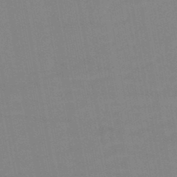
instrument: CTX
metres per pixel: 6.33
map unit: lHb
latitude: -44.4818
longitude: 76.6896
